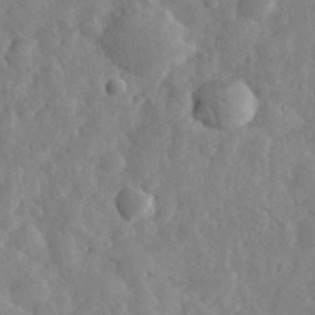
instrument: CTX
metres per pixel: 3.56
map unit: eHh
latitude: 31.1592
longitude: -70.4601
